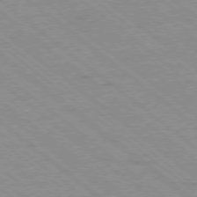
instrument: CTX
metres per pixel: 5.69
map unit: Ap
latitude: -78.5762
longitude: -83.7260
